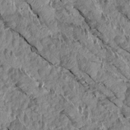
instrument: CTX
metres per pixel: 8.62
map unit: Aa
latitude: 15.1970
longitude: -144.8380
